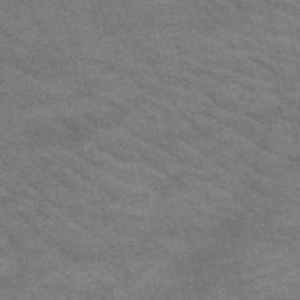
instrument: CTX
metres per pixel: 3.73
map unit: HNb
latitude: -53.1620
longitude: -43.9906
